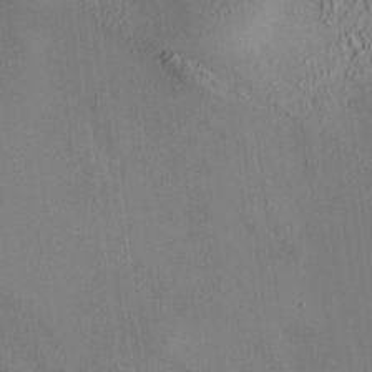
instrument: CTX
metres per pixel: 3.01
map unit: HNhu
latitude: 7.1214
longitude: 14.6897
